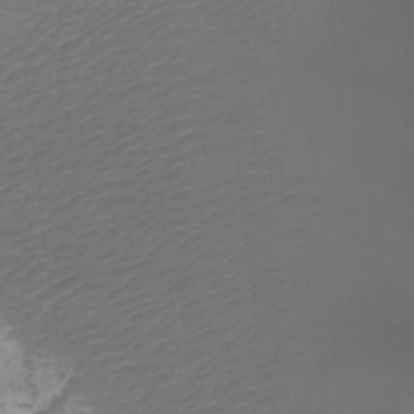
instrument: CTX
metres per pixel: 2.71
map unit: Htu
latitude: -11.2754
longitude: -74.4790
